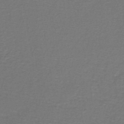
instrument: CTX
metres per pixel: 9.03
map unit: lHb
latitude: -43.5777
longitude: 56.9164
